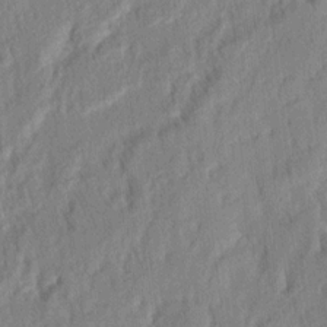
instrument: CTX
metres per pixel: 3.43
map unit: eHh
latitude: 4.9325
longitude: -77.1592
